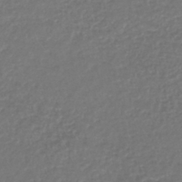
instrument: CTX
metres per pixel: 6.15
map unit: lHb
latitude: -44.5196
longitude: 67.6722
